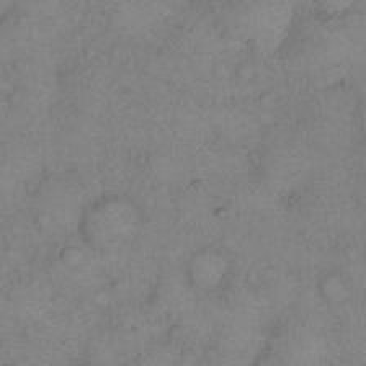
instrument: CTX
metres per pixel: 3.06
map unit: eHh
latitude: 14.6869
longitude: -63.3104
